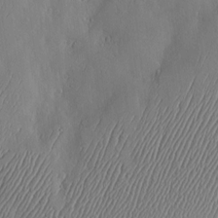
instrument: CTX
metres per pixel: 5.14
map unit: Hve
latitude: -10.6896
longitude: 173.6344
